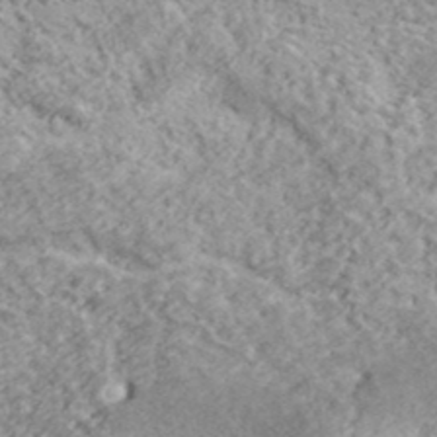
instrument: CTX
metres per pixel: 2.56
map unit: lHvf
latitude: 37.8772
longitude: -87.7827
